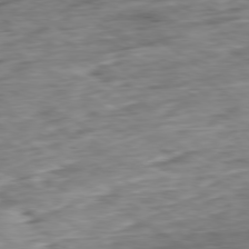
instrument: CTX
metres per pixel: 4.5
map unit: Ap
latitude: -79.5588
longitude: -90.2523
